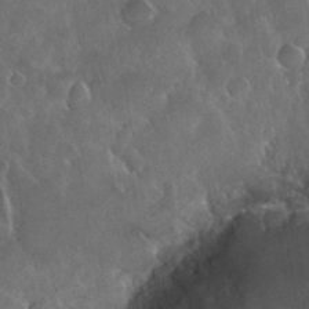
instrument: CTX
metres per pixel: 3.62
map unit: Nhu
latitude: 28.2144
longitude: -62.0444
